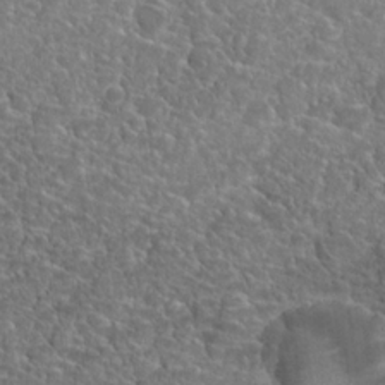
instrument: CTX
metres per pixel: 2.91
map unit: Hto
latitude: 19.7449
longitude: -36.9325
